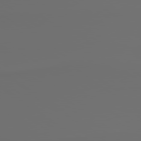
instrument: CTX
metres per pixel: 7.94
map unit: lApd
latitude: 79.5560
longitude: 176.3684
